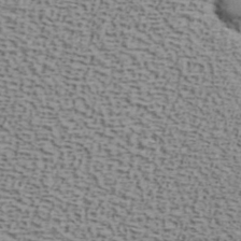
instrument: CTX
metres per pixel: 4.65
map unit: ANa
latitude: 40.8946
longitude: 29.7667
